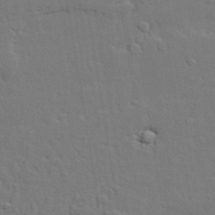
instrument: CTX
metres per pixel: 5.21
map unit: lAvf
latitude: 23.7072
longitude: -110.4979
